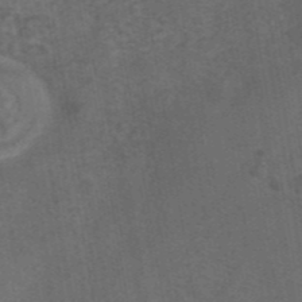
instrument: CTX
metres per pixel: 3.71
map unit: eAb
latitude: 43.3104
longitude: 107.0487
